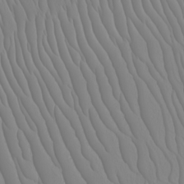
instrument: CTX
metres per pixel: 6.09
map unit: Nhu
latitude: -6.5762
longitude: -93.2915
